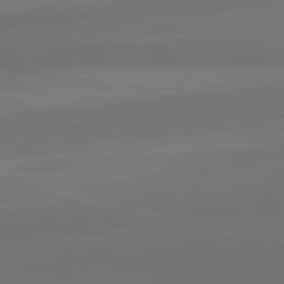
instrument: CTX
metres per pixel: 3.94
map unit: lApd
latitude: 82.1011
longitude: -173.1214
